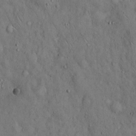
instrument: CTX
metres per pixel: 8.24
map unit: Hto
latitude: 14.5168
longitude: -58.3278
